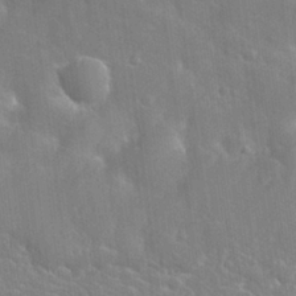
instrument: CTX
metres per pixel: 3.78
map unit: Nhu
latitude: 26.0822
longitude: -57.0269
